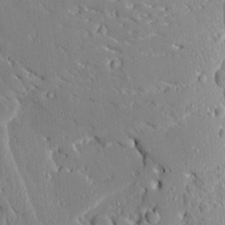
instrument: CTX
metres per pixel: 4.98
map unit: Aa
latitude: 9.0270
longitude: -134.3845
